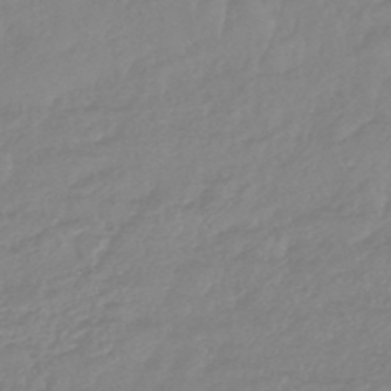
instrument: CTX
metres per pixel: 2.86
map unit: lHb
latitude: -44.1795
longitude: 78.1794
